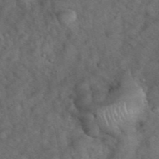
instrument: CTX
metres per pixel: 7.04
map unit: eHh
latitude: 39.3482
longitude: -56.8946
